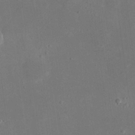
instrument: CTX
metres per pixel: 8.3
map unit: eHh
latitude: 18.9136
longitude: -70.8758
